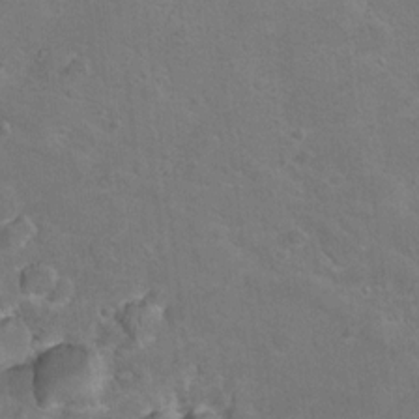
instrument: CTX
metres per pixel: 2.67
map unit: Hto
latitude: 8.8758
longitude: -30.5168
